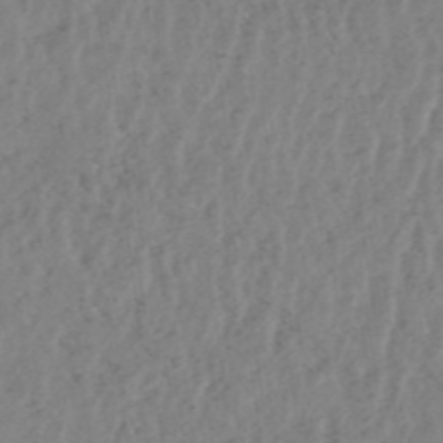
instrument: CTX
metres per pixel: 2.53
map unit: HNhu
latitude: -48.1984
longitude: 30.8597
